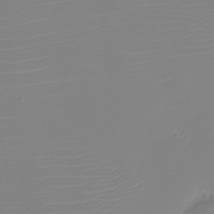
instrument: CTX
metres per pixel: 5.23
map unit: eHh
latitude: -5.5777
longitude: -85.0270
